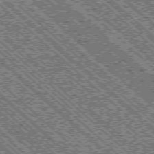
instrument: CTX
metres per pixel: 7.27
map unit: Ap
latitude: -76.1795
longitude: -96.1389
